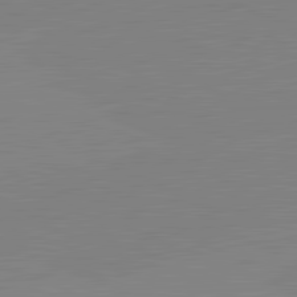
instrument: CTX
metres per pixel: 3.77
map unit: lApd
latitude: 81.9528
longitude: -157.6504
